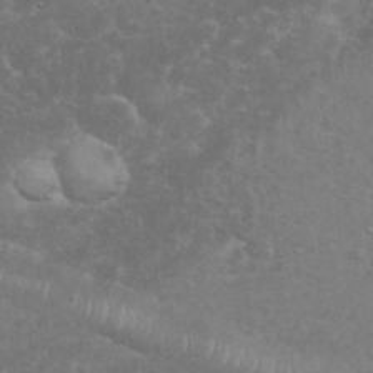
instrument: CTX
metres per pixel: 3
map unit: eHh
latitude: 35.8583
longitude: -62.6113
